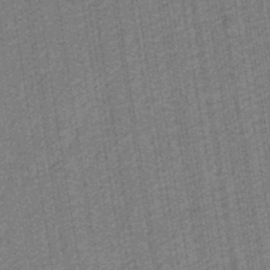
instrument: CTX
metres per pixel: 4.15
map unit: eHb
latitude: -30.3684
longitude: 70.4251
